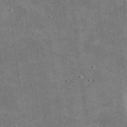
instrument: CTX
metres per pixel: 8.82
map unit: eHh
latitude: 20.2712
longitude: -65.5938
